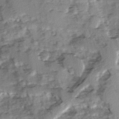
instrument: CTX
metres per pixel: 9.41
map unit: Ave
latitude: 1.2159
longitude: -110.1578
